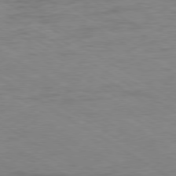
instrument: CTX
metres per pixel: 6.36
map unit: Ap
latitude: -80.2173
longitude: -52.4979
